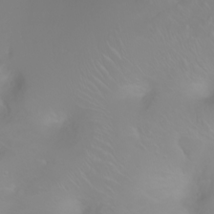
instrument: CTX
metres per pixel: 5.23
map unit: Ht
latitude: -2.1983
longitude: -61.4615
